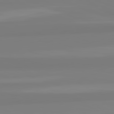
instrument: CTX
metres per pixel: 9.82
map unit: lApd
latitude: 82.5356
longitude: 174.6329
